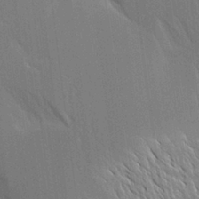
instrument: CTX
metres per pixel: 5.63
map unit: Aa
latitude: 18.0633
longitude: -149.3671
